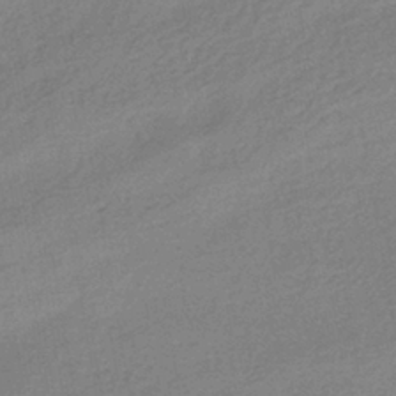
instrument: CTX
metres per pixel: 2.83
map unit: HNhu
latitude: -41.3698
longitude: 95.4076
